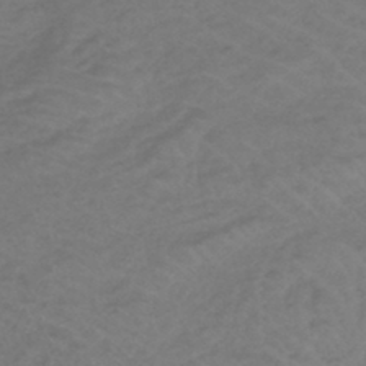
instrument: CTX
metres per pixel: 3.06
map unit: lHb
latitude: -45.1053
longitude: 67.7666
